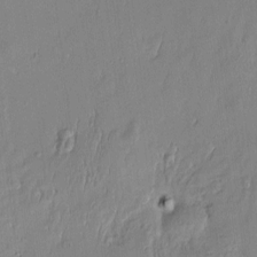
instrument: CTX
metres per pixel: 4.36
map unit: Htu
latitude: -5.5588
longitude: 174.8219
